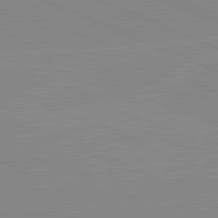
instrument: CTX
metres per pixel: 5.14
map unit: lApd
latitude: 81.6316
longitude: -156.9702
